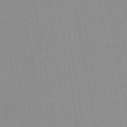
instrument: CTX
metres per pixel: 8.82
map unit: lHb
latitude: -44.1417
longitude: 73.1242
